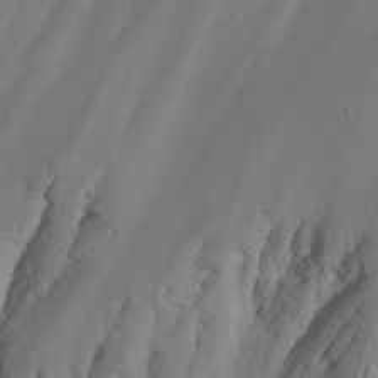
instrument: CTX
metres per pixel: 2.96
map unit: Nhu
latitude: -5.2942
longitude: -77.3292
